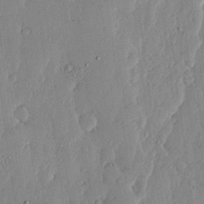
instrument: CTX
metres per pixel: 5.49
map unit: lHvf
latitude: 18.3845
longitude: -116.4034
